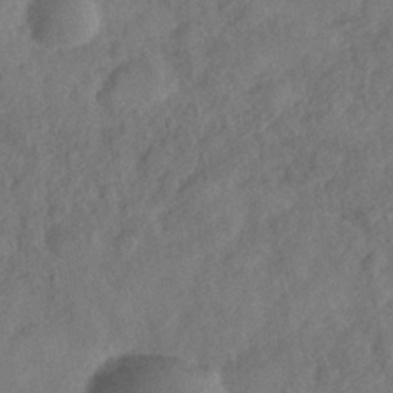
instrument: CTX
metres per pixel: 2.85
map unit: Nhe
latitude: -36.3117
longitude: -176.8758
